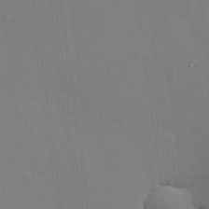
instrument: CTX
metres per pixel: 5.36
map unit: Hve
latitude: 25.7071
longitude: -90.5735
